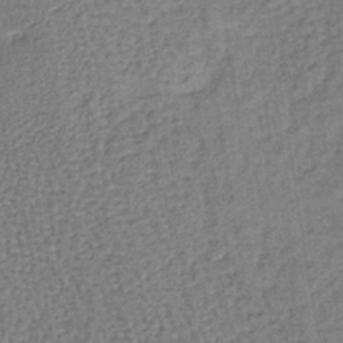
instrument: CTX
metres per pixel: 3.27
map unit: lHb
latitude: -38.2173
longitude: 62.3684
